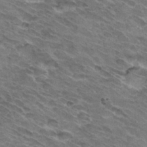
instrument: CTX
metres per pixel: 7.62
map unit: Hto
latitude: 32.0633
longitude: -44.4412
